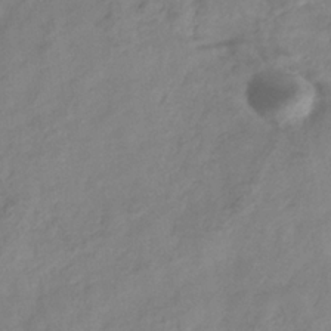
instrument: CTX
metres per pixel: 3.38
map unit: Hve
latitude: -33.4266
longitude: 90.1039
